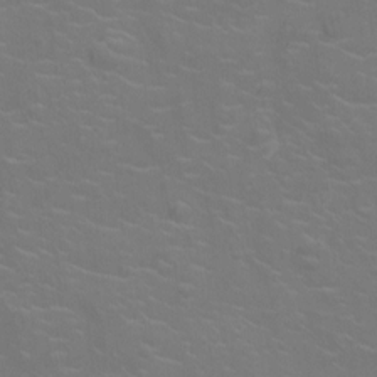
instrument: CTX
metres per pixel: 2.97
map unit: Ht
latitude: -5.2754
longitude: -18.8380
